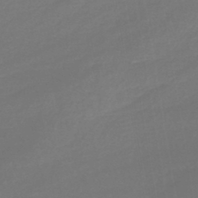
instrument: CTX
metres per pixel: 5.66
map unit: lHb
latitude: -41.8044
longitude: 59.3320
